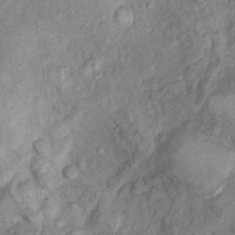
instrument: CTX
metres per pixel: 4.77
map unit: Nhu
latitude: 9.6883
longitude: -25.0836
